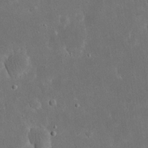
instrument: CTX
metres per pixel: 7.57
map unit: eHh
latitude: 23.6316
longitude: -67.4804
